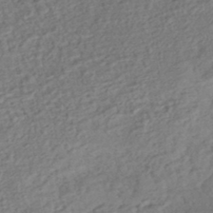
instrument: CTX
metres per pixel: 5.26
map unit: HNhu
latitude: -44.2740
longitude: 101.6154
